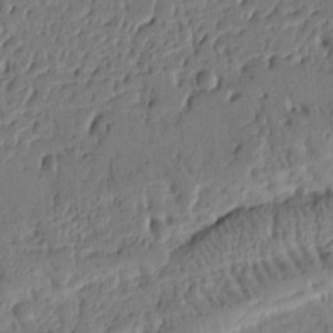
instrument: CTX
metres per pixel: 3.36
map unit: Ht
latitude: 10.3656
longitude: -78.2145
